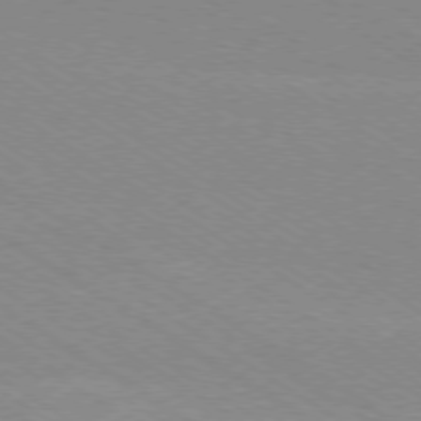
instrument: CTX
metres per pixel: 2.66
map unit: Ap
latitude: -78.7085
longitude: -84.0255
